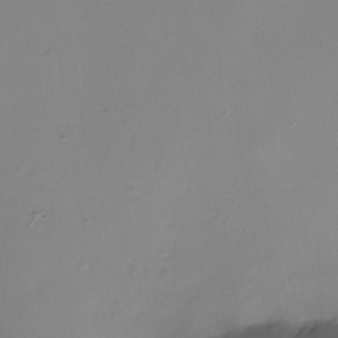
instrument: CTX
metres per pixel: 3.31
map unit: Nhe
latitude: -35.1620
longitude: -117.9339
